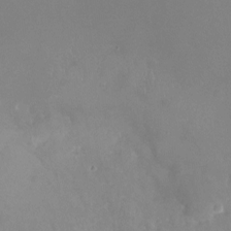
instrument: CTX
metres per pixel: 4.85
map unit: Nhu
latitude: -20.9163
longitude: -58.4601
